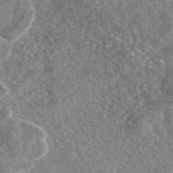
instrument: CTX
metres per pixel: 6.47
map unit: eAb
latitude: 46.7247
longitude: 107.1809
